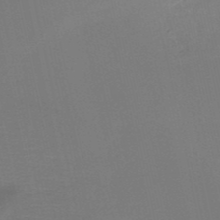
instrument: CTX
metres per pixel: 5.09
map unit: HNb
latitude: -50.0850
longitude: -43.2726
